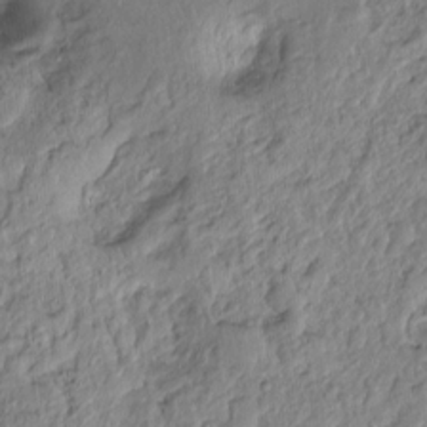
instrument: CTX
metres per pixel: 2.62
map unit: Ht
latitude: -14.6330
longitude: -41.8583
